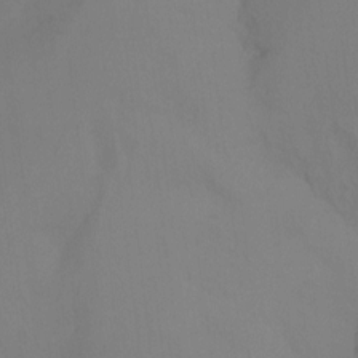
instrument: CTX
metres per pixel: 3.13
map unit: Nhu
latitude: -15.5210
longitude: -55.0458
